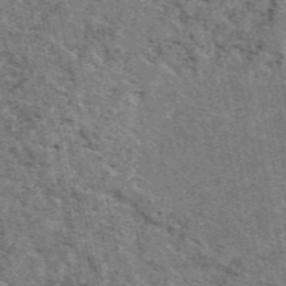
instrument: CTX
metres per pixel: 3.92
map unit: eAb
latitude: 48.5357
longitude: 106.5196
